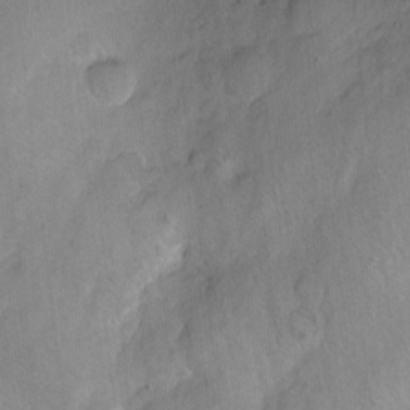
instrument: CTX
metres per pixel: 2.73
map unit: Hto
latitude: 5.5182
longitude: -31.7261
